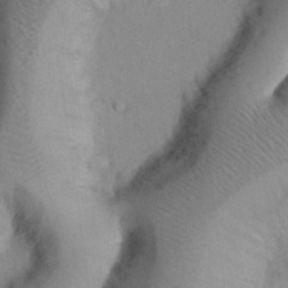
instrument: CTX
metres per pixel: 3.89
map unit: Nhu
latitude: 26.6302
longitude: -68.8380
